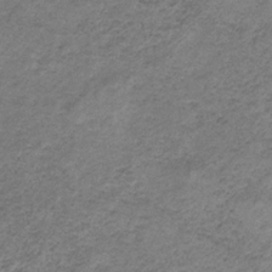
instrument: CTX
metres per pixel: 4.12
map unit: HNb
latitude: -32.9542
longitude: 59.9556
